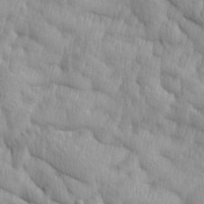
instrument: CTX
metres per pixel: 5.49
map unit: Ave
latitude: 12.8002
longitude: -105.9528
